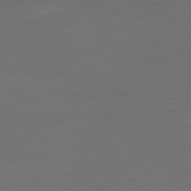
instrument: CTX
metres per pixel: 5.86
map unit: Ap
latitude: -78.4440
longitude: -70.2522
